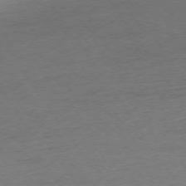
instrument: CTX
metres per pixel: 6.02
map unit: Ap
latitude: -74.2740
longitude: -79.9528
